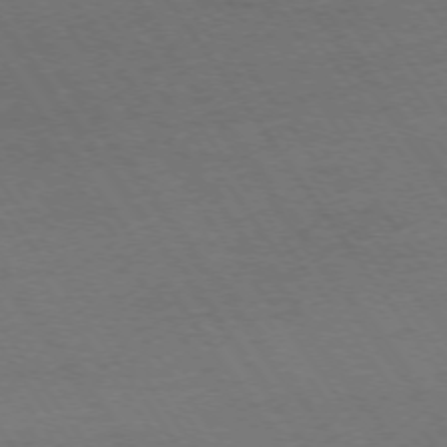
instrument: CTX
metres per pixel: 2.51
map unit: Ap
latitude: -74.3873
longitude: -77.9528
